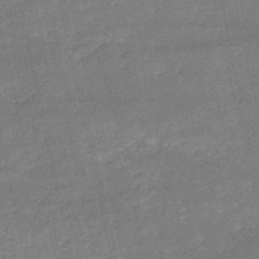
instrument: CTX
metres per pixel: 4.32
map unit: HNb
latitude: -51.6722
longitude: -41.0647
